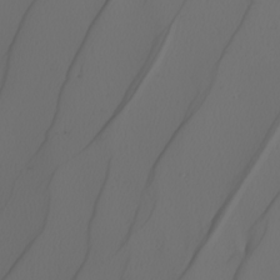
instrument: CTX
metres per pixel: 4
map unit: Nhu
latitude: -7.0297
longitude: -94.0633
